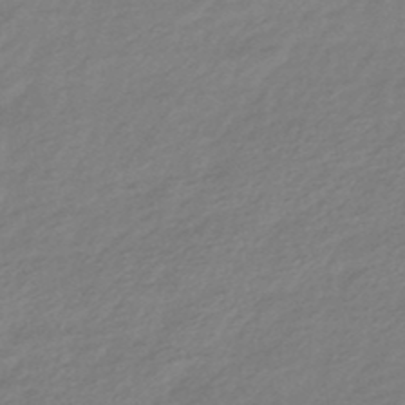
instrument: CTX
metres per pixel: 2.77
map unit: eHb
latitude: -44.6141
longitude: 89.6155
